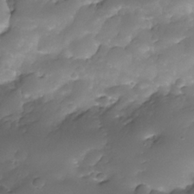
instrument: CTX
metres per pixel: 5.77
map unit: Nhe
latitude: -34.6329
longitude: -146.2523
